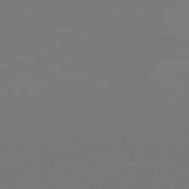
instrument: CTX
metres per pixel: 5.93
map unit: Hpe
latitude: 78.5924
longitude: -137.8017
